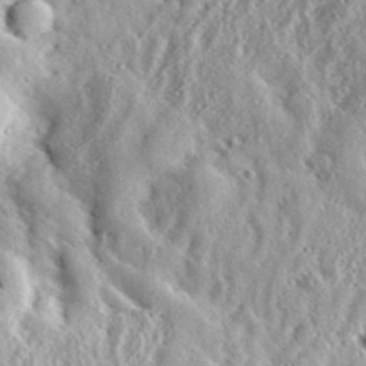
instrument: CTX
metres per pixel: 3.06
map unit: eHh
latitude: 35.0080
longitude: -131.9906
